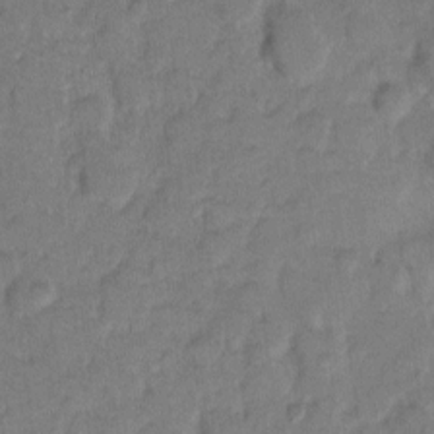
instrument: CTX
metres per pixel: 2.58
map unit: eHh
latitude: 8.6302
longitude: -64.3845
